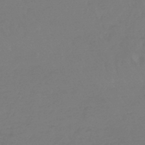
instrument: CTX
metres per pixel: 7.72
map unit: lHb
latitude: -45.4265
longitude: 68.9730
